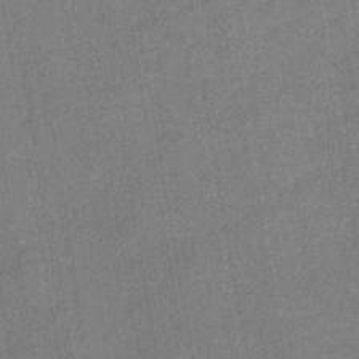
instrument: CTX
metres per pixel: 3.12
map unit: lHb
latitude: -37.4265
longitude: 74.1228
